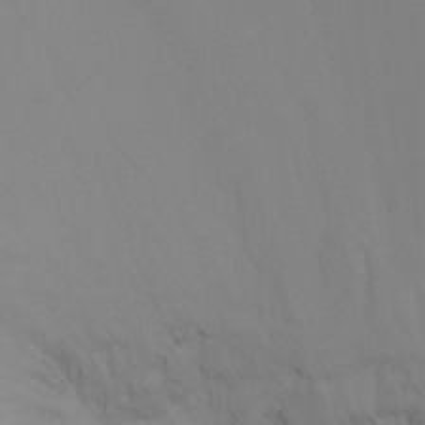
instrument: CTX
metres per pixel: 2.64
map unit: Ht
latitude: -16.2362
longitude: -48.0633
